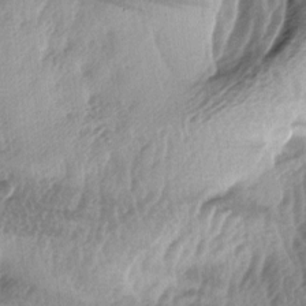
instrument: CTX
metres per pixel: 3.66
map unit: lAa
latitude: -4.9163
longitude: -125.3104
